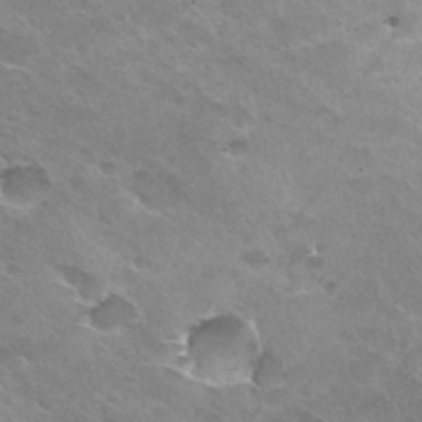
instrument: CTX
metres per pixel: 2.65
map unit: Hto
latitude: 30.2901
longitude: -41.9906
